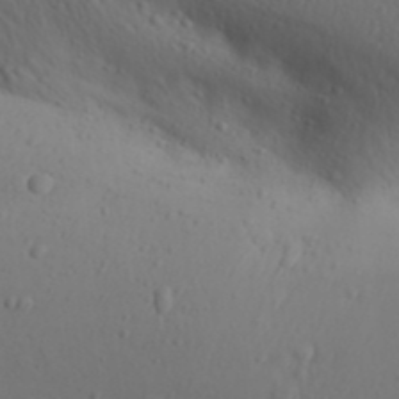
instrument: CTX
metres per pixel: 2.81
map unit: Aa
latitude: 30.9136
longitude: -146.1011
